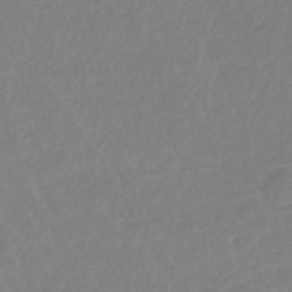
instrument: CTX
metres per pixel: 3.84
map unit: lHb
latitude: -44.8786
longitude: 71.1431
